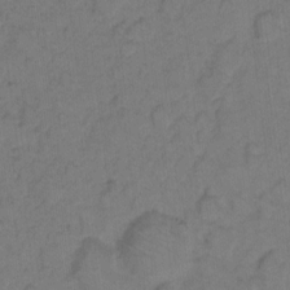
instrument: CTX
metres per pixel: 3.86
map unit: eHh
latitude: 7.2348
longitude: -63.9150
